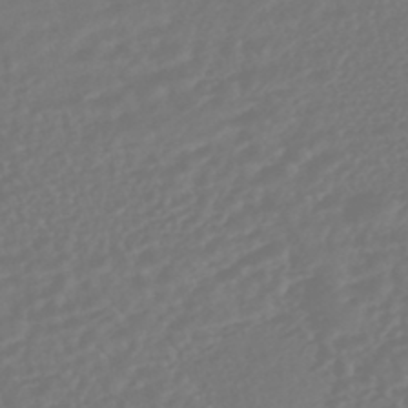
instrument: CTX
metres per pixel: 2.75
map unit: HNhu
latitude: -45.9556
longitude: 103.9556
